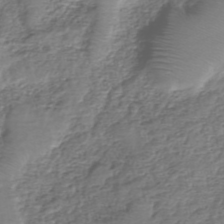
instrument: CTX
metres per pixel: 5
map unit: eHh
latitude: -40.0094
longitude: -29.3481
